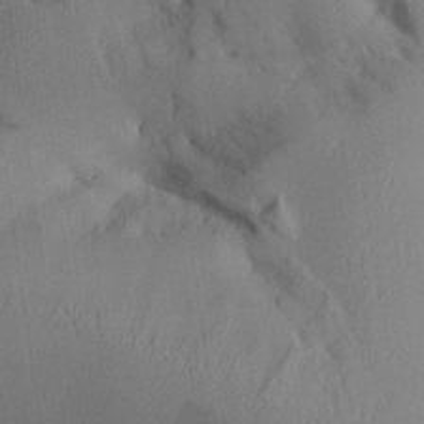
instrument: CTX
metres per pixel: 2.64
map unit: Aa
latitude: 26.4412
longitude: -133.1781
